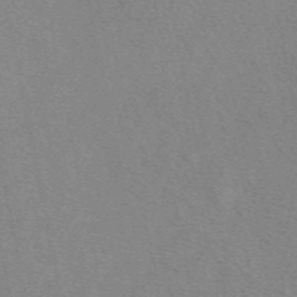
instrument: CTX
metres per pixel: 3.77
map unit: eAb
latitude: 49.1781
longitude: 107.7856
